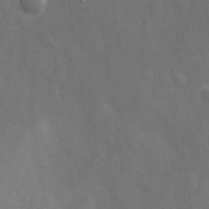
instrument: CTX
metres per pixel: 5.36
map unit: Ave
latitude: 0.1389
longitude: -113.0836
